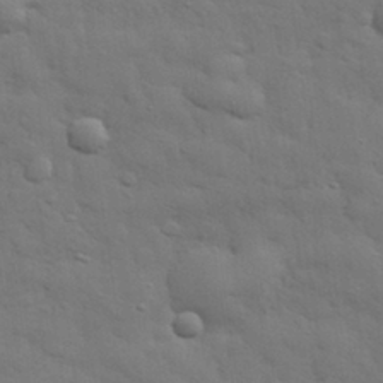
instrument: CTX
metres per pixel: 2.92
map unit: eHh
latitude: 29.8394
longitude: -75.4238
